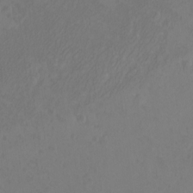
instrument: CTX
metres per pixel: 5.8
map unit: eHh
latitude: -3.1620
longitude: -74.4223
